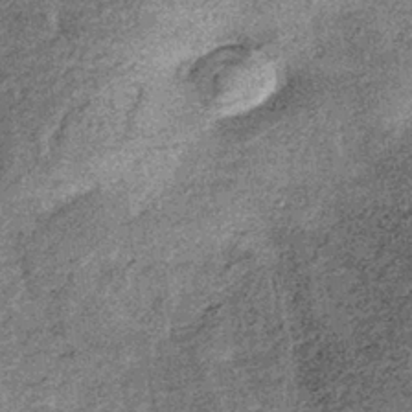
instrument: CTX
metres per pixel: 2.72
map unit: lHb
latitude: -36.7085
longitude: 66.4440
